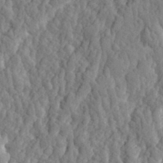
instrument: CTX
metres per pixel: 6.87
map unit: eHh
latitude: 31.7072
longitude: -79.9906
